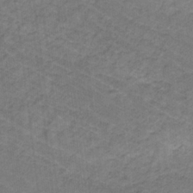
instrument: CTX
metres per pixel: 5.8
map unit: lHb
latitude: -31.2376
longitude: 66.0283
